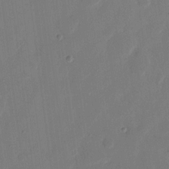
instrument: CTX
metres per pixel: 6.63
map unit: eHh
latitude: 9.1403
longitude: -68.1200
